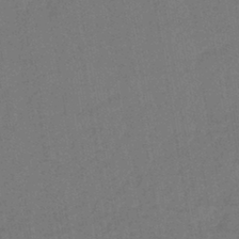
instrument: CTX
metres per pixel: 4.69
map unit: lHb
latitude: -42.7085
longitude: 67.8989
